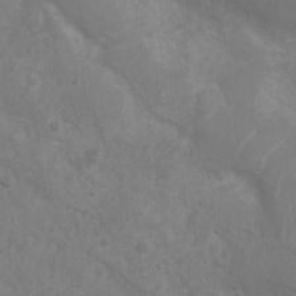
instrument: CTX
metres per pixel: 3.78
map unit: Nhu
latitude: 6.2711
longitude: -19.2726
